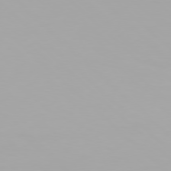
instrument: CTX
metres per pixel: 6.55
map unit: Hpe
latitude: 77.2537
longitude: -137.6505
